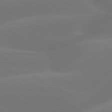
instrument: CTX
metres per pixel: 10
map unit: lApd
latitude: 79.9717
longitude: -150.7246
